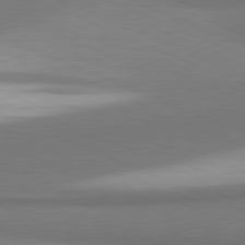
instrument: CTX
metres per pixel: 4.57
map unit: lApd
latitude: 81.6505
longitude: 163.1053
